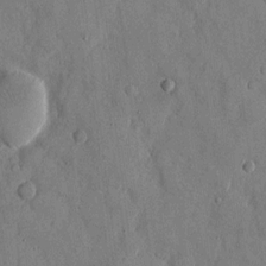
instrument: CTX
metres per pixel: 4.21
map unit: eHh
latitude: 10.3467
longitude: -67.3103
